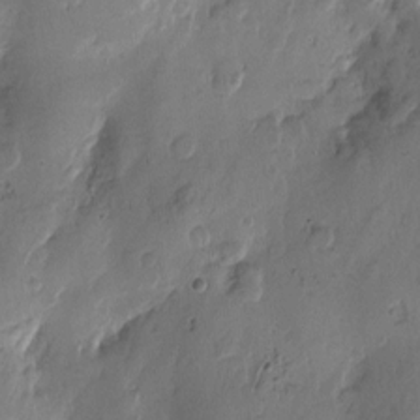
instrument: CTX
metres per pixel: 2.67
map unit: Htu
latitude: -2.9730
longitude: -177.3859
